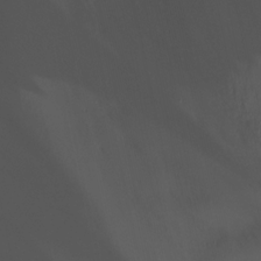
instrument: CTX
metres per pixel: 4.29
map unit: Nhu
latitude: -12.2929
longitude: -50.1577
